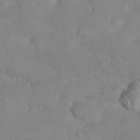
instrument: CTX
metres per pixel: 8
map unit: Nhu
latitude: 27.1214
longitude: -65.7639
